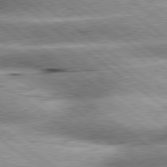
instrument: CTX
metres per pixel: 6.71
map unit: lApd
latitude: 79.8017
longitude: -140.2333
